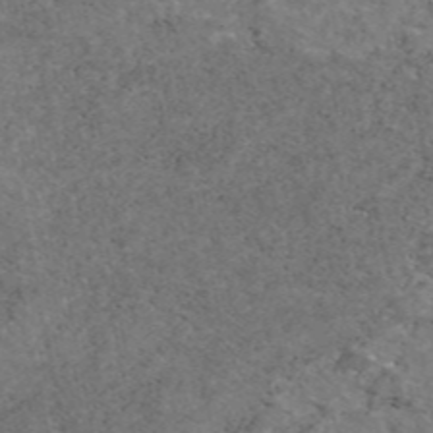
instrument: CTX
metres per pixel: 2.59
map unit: eAb
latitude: 47.5183
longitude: 116.2172
